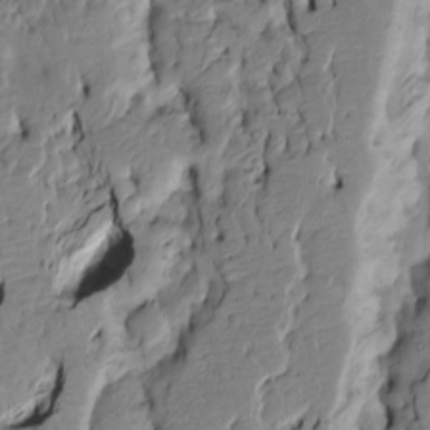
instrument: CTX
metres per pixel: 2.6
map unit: Htu
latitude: -4.6896
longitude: 156.6140
